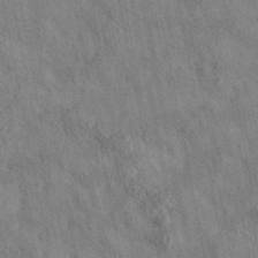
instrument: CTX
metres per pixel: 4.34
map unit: eAb
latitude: 36.0444
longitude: 114.9919
